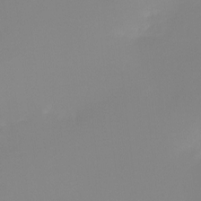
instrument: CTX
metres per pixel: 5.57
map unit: Htu
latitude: -13.8234
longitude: -49.4993
